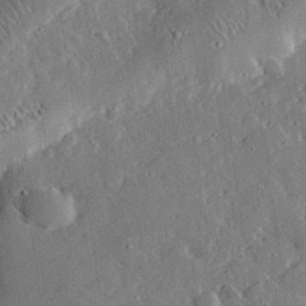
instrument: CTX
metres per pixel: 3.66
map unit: lHvf
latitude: 32.6490
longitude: -84.1956
